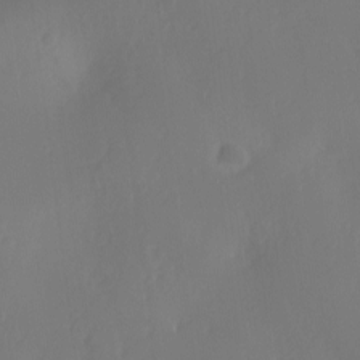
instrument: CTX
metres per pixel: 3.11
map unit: Ave
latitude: 1.4615
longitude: -113.3859
